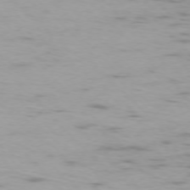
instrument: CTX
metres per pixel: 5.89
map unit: Ap
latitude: -75.5588
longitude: -68.2901
